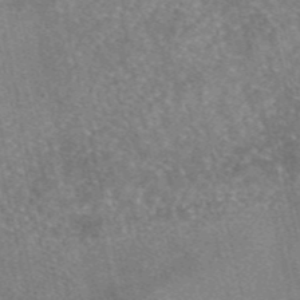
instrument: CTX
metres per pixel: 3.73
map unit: eAb
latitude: 46.3845
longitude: 104.8786
